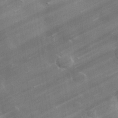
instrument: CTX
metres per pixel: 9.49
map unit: lHvf
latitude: 32.7624
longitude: -92.4790
